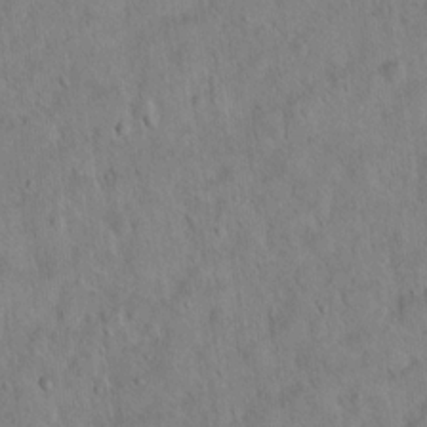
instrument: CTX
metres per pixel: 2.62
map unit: Hto
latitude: 12.9703
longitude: -36.8191
